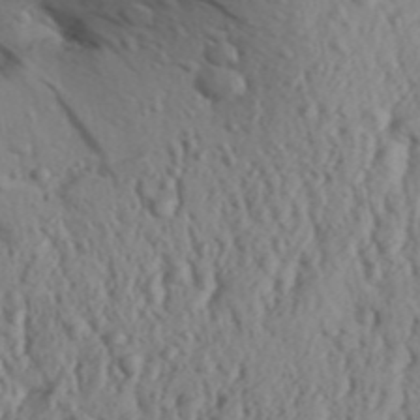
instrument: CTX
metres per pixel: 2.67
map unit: Aa
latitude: 31.5560
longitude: -136.2334
